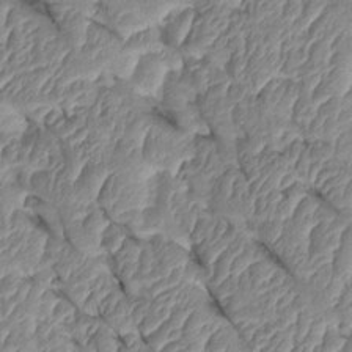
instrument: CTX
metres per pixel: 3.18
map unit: Htu
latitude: 1.8583
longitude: 147.8800
